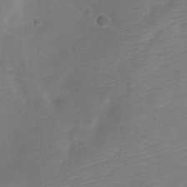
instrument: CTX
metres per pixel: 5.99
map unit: Nve
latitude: -21.5399
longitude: 106.7463
